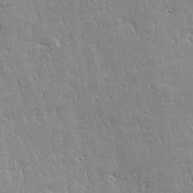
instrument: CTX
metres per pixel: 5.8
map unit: Ave
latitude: 22.3089
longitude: -135.9150
